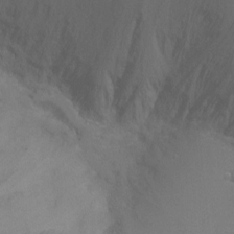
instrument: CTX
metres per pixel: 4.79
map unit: Ht
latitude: -7.0108
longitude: -32.5735
